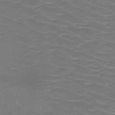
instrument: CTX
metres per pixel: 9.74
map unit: HNb
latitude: -48.8030
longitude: -46.7813
